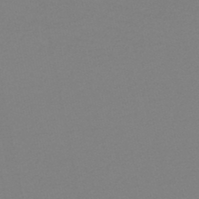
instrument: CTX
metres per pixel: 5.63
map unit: lHb
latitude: -45.7667
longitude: 67.3699
